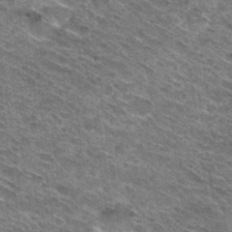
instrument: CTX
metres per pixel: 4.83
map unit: Hto
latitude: 31.3104
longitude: -46.7058
